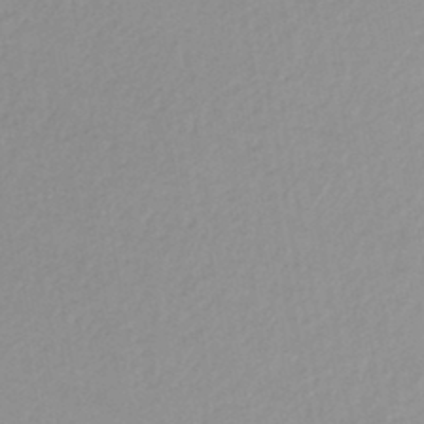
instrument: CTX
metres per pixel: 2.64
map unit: HNb
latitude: -44.9542
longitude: -43.0081
